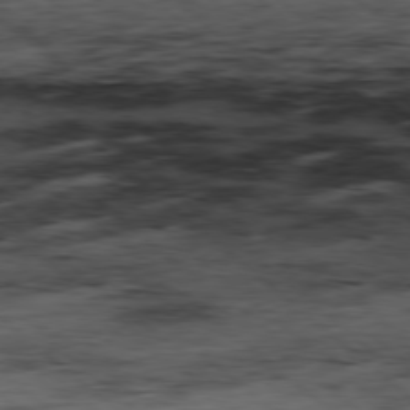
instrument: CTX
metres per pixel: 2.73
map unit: Hpe
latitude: -78.6896
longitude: -15.8017
